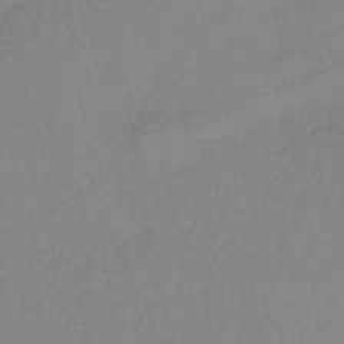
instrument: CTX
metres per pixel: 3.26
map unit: lHb
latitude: -36.3873
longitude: 71.5588
